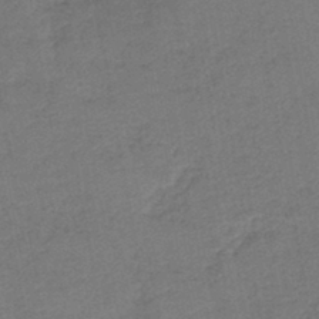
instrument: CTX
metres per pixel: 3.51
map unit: lHb
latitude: -42.2928
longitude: 79.8989
